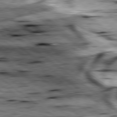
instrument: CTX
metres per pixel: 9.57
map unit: lApd
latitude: 79.2537
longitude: -48.1389
